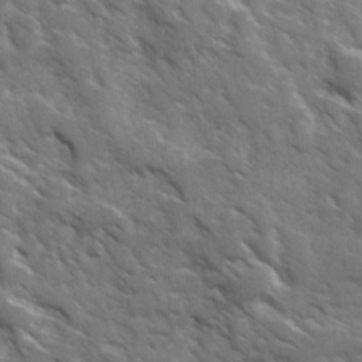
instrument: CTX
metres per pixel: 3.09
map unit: Ave
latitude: 17.6883
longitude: -130.7625
